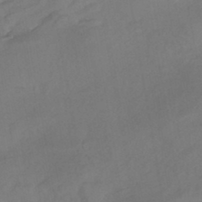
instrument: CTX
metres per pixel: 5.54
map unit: HNhu
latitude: -44.7274
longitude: 94.8219
